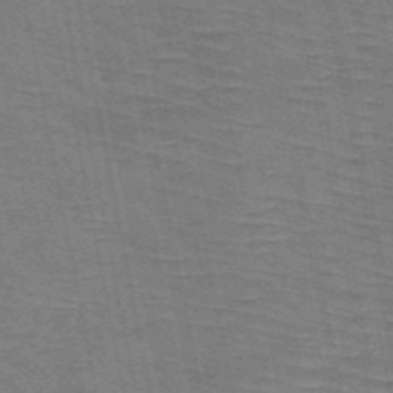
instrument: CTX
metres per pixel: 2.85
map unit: HNb
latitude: -53.6344
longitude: -45.4993
